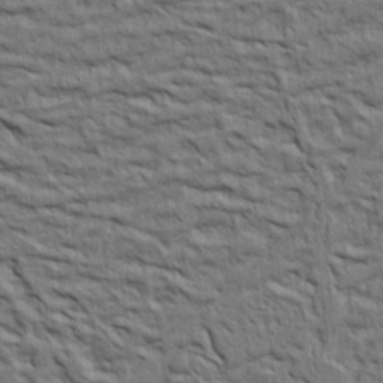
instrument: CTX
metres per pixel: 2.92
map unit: Ht
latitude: 7.5182
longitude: -76.3656
